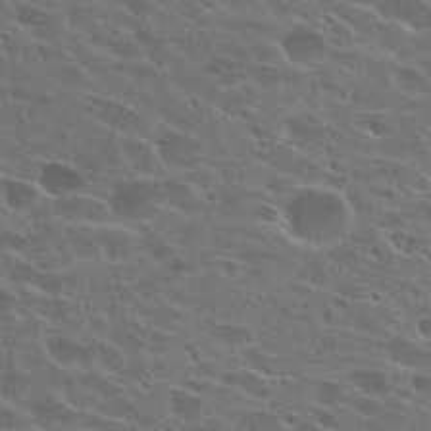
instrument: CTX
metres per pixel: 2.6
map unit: Hto
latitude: 26.7813
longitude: -45.3104
